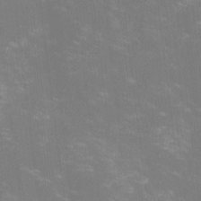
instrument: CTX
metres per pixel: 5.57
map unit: lHvf
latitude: -14.3307
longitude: -101.0648
